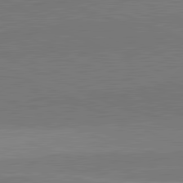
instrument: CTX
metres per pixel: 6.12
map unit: lApd
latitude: 82.2333
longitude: 138.9164
